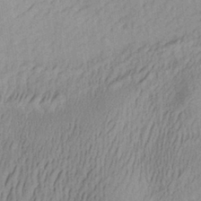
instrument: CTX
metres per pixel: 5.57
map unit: Aa
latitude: 29.4237
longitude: -136.9136
